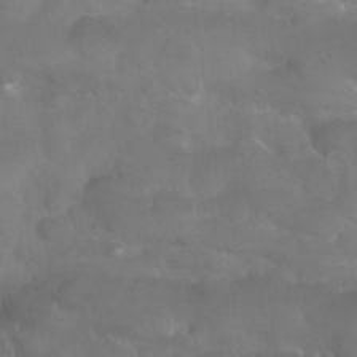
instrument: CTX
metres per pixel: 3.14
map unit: Nhu
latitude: 25.0458
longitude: -52.6113
